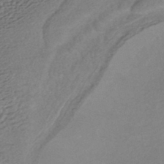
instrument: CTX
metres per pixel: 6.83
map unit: HNhu
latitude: -43.4832
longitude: 95.1998
